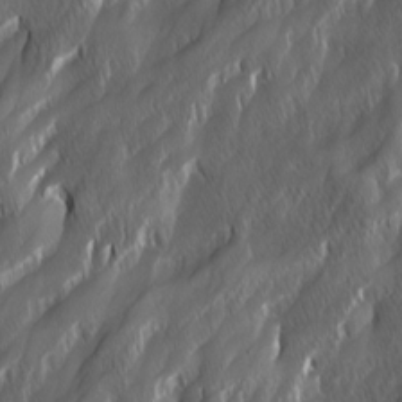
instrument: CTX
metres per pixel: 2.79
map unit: Ave
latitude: 15.6883
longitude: -135.3292
